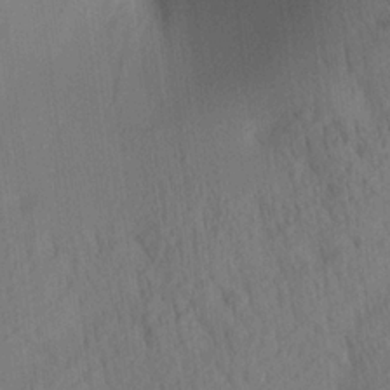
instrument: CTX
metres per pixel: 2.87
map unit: lAa
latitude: 21.2348
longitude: -138.8569
